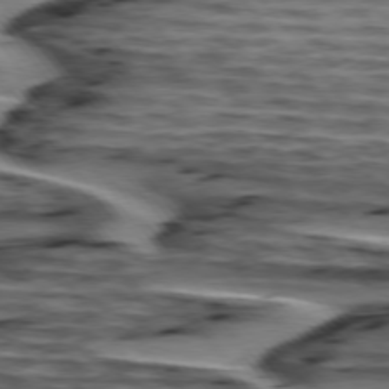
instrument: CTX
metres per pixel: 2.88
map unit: lApd
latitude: 75.5182
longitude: -72.1200
